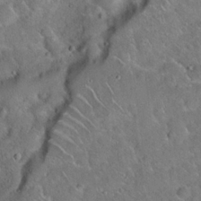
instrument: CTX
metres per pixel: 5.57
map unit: Hto
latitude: 20.1956
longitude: -50.3278
